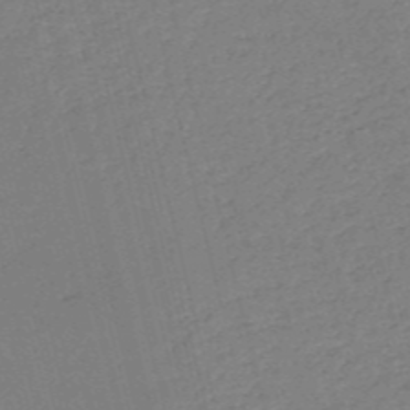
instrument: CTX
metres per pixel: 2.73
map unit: HNb
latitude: -54.0283
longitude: -39.5371
